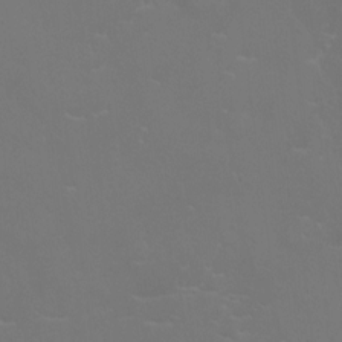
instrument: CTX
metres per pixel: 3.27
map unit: Nhu
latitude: -10.2173
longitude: -20.5735
